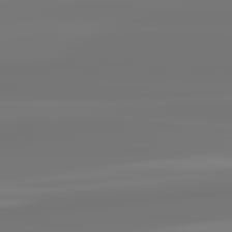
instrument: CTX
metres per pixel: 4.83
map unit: lApd
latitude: 82.2522
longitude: 171.3321
